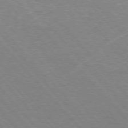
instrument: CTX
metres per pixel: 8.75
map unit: Hpe
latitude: -76.6141
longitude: -13.0837
